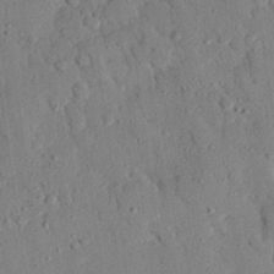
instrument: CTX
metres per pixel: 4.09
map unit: eHh
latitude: 26.2523
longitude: -79.0837
